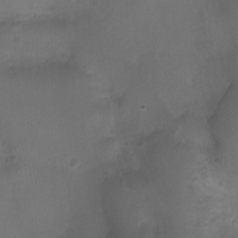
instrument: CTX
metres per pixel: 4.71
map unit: Ht
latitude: -2.9919
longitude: -18.6112
